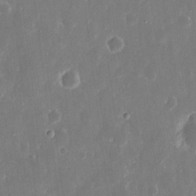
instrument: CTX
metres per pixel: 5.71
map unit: eHh
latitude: 10.3467
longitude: -71.5560
